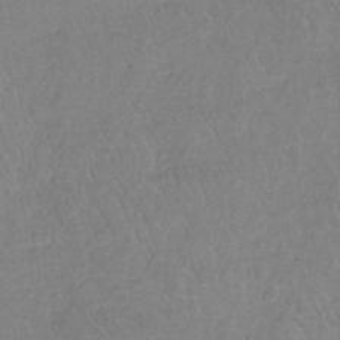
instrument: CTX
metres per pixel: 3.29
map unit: HNb
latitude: -35.6344
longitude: 55.6533
